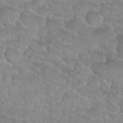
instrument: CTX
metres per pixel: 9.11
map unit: Nhu
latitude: 27.6127
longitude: -52.9514
